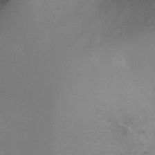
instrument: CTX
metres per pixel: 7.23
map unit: Ht
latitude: -11.2943
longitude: -35.5560
